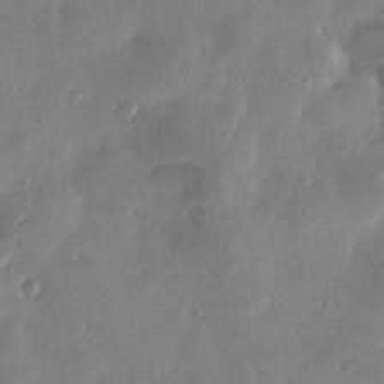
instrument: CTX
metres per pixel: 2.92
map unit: Htu
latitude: 1.1781
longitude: -177.7827
